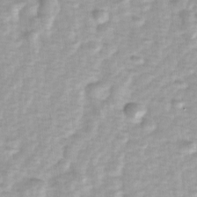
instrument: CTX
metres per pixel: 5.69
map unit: Ave
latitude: 1.5182
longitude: -112.3089
